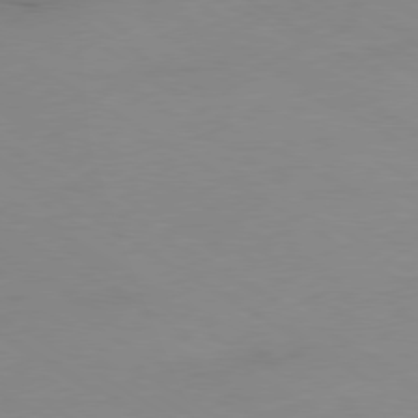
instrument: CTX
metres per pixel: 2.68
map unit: Ap
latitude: -80.1417
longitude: -61.5749
